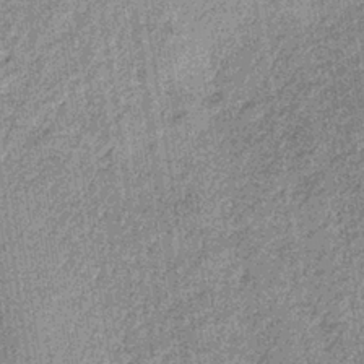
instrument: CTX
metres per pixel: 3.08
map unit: lHb
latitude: -36.8030
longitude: 64.1795
